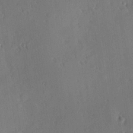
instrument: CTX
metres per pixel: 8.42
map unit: Hve
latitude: 25.1781
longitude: -93.1592
